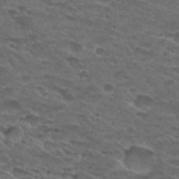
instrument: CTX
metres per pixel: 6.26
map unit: Hto
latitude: 30.1011
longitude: -47.7828
